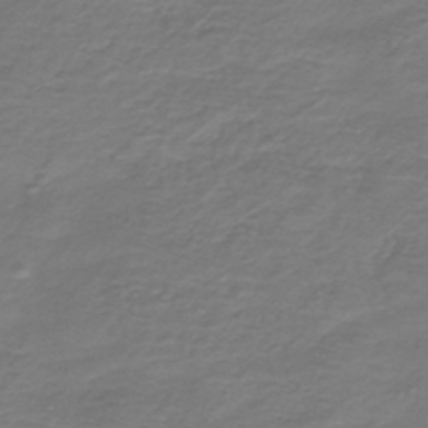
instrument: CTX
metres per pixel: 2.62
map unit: HNb
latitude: -43.1431
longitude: 52.5384
